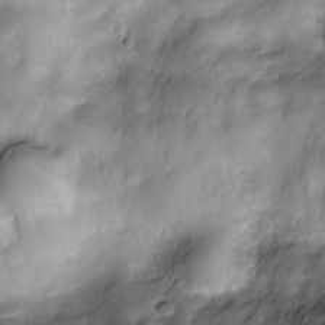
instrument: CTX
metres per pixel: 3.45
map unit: Nve
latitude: -26.9730
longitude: -148.5924
